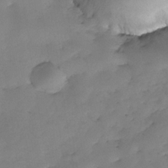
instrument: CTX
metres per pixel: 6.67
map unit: Nhe
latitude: -34.4629
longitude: -143.4993
